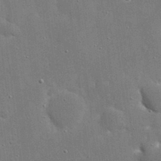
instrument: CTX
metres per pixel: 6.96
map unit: eHh
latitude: 20.4601
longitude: -67.3103
